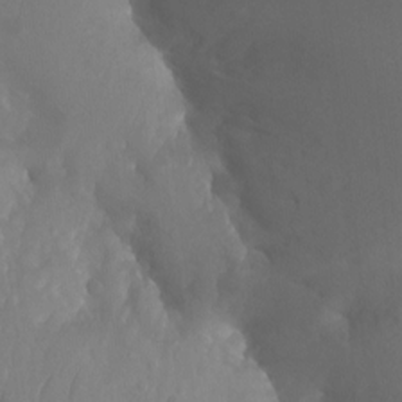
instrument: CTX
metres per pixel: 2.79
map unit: Aa
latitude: -12.8219
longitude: -67.4615
